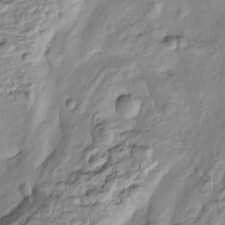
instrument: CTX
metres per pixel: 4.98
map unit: Htu
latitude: -5.7099
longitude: 154.5573
